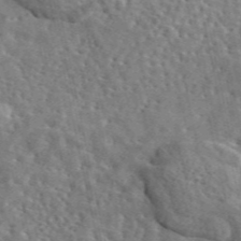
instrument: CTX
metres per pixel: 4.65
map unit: eAb
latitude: 45.2915
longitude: 111.2565
